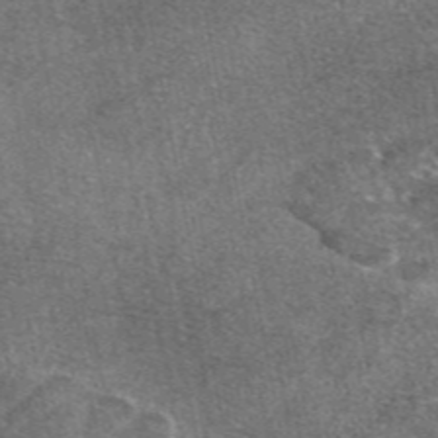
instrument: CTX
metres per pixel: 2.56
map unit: eAb
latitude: 46.9703
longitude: 107.0109
